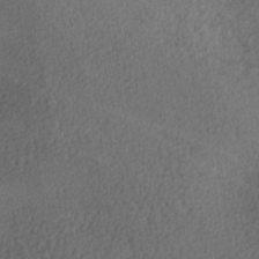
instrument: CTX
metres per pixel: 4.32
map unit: lAa
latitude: -8.5952
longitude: -125.2725
